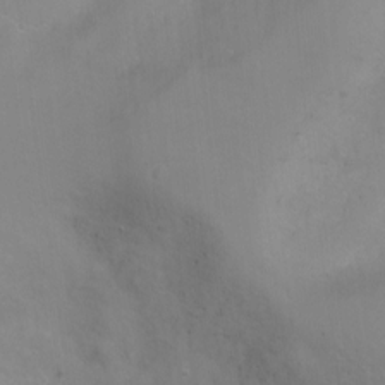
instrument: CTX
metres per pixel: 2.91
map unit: Ht
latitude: -9.9367
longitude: -28.0255
